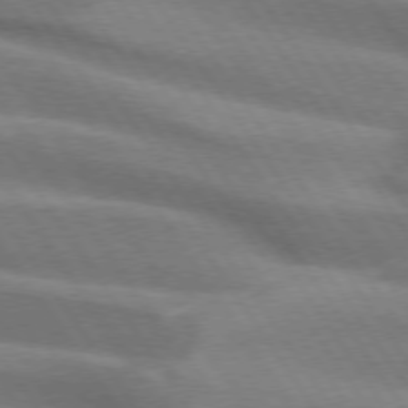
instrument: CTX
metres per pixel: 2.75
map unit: lApd
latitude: 74.6868
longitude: -63.5182
